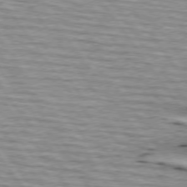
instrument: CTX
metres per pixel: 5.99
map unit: lApd
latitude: 74.6868
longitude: -75.5560
